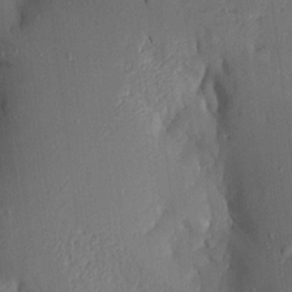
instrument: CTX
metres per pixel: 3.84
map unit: Aa
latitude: 15.8206
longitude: -148.3467
